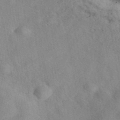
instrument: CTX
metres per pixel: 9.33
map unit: eAb
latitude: 40.8191
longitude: 108.7463
